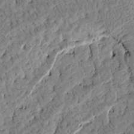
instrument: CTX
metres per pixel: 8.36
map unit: Htu
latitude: -4.2172
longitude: 172.1228
